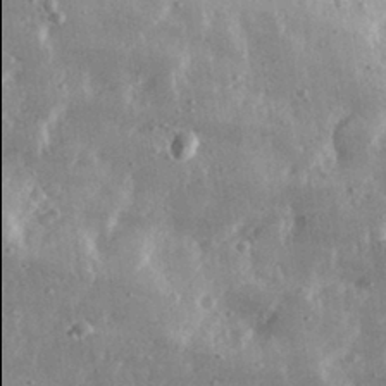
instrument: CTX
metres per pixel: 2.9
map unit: lHvf
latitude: 30.9514
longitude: -89.9906
